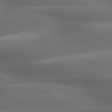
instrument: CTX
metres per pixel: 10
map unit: lApd
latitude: 79.6883
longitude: -119.1025
